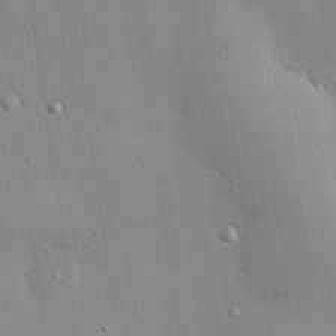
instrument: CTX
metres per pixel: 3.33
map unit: eHh
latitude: 24.0255
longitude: -89.4238
